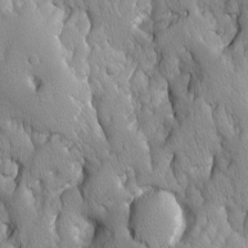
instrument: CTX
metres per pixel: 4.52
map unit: Ave
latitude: -11.1620
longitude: -118.6868
